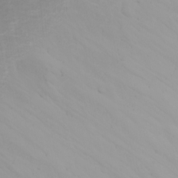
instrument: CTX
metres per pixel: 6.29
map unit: Nhu
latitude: -5.0675
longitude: -84.5357
